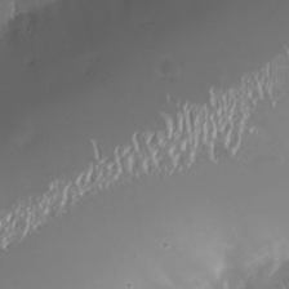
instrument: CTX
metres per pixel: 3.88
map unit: Nhu
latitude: -26.3684
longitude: -73.5183
